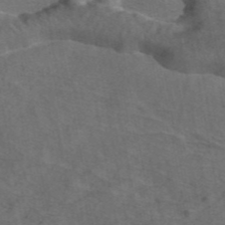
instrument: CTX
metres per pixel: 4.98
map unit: ANa
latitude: 44.3278
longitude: 29.0487
